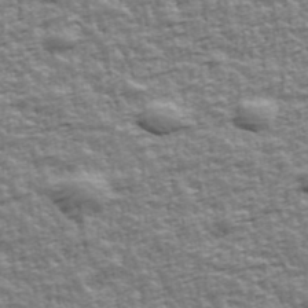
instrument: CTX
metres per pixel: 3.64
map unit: Ave
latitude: 42.5546
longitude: -112.9325
